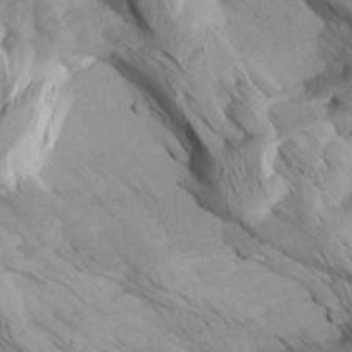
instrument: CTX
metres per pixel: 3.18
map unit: Aa
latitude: 27.3671
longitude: -133.6127
